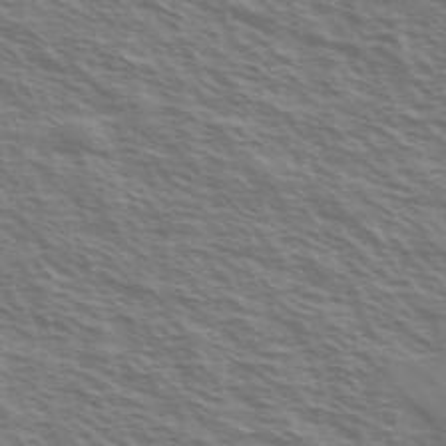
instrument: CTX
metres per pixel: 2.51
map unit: Ave
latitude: 37.6316
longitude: -111.3104
